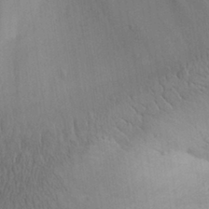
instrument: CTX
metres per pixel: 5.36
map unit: Aa
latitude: 30.3279
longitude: -145.0458
